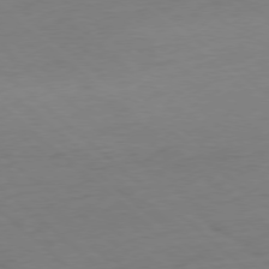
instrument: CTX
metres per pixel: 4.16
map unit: Ap
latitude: -78.3306
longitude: -78.9514
